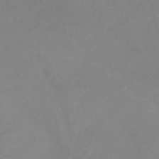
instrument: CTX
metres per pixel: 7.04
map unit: lHb
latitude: -31.3320
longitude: 66.6329
